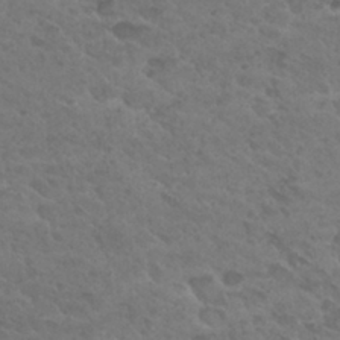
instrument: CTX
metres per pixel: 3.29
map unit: Hto
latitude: 27.3104
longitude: -35.6694
